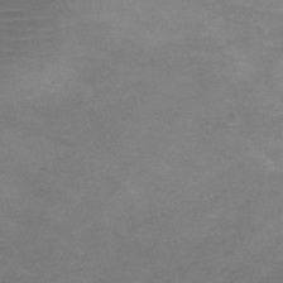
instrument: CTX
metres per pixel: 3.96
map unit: Ht
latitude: 1.2348
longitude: -33.2159
